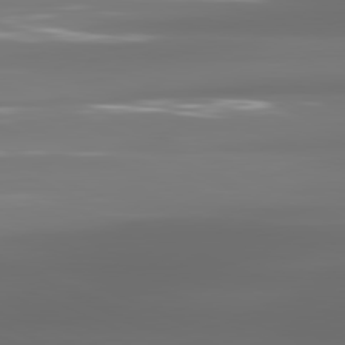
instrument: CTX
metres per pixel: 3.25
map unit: lApd
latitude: 81.2159
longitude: -138.1578
